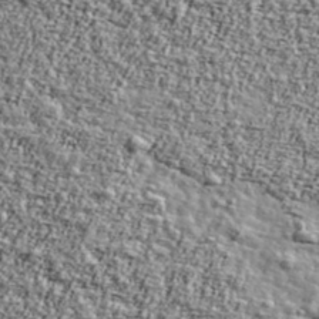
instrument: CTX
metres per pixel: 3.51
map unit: Ave
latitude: 42.8947
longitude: -111.0459
